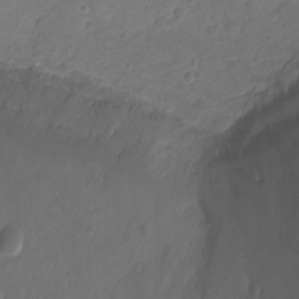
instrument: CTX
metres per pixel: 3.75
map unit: Ht
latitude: -1.3510
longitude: -18.6490
